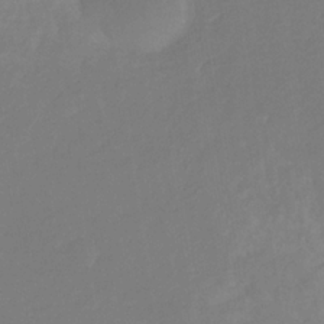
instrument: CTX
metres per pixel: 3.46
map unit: eHb
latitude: -31.7855
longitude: 71.9367
